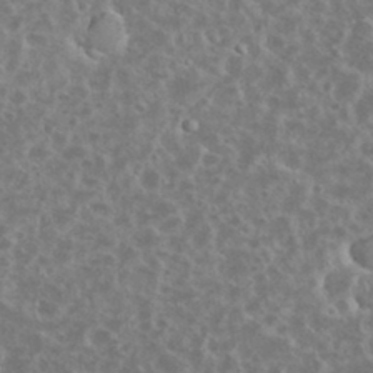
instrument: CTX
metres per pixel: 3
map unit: eHh
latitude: 34.8758
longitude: -60.8947
